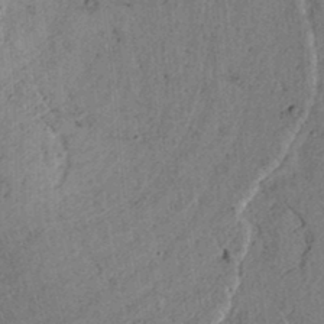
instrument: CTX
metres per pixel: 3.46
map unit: lAvf
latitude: 4.6868
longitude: 158.9919
